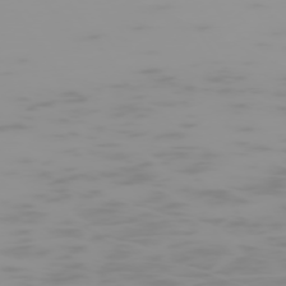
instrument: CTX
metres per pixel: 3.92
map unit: Hpe
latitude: -75.0109
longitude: 7.1431
